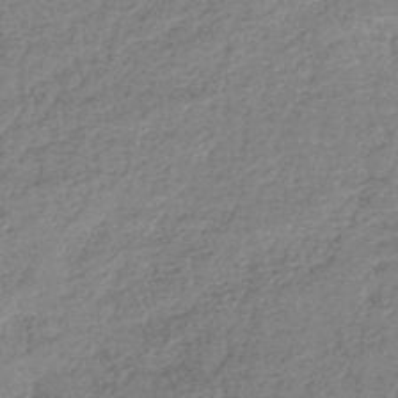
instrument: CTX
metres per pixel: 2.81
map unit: lHb
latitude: -44.1795
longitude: 70.4818
